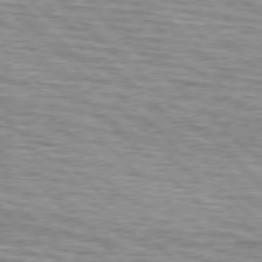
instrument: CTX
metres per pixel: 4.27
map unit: lApd
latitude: 76.5168
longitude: -79.5560
